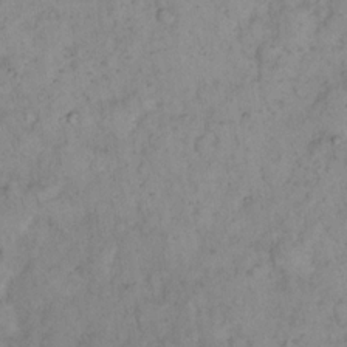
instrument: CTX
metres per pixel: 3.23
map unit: eHh
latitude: 16.1200
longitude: -63.7639
